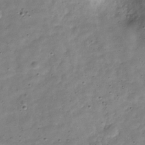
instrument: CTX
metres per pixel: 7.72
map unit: Hve
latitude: -30.1794
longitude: 93.2754
